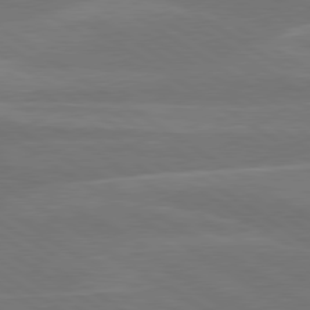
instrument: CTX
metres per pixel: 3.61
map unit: lApd
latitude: 79.8773
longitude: -125.6127
